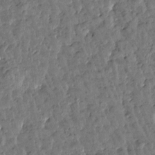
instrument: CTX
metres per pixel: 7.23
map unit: Htu
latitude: 0.4034
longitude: -179.7261
